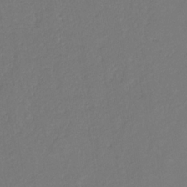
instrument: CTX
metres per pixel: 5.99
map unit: eHb
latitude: -30.3117
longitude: 68.0472
